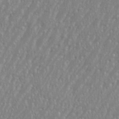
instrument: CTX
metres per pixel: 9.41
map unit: eHh
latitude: 35.4048
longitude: -132.6868
